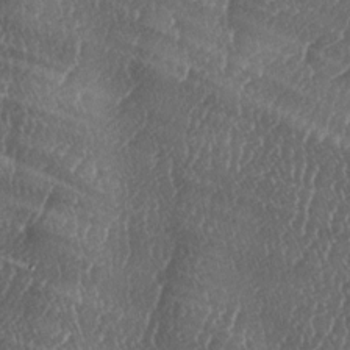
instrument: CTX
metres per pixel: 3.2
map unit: lAa
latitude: -5.6910
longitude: -129.7072
